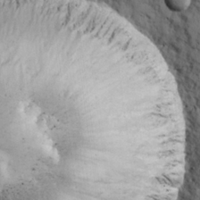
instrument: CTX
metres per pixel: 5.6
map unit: lHvf
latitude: 22.8569
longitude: 144.9353
